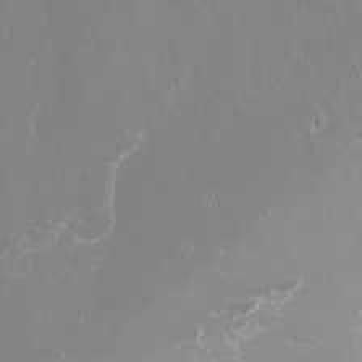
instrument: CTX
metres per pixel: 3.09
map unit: Nhu
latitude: -7.6155
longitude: -71.5749
